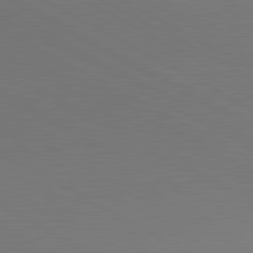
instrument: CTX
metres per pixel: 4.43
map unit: lApd
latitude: 81.0647
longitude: 146.8597
